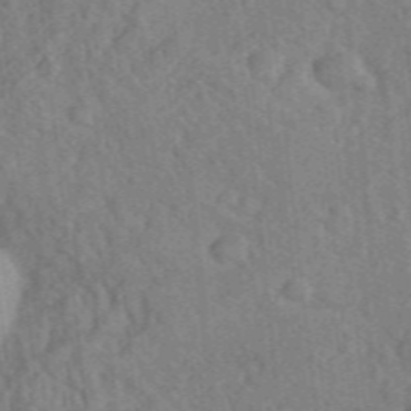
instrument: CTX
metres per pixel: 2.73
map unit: eHh
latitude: 39.4615
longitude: -55.7449
